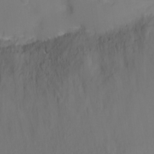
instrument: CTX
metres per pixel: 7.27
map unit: Ht
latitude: -7.3509
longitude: -23.9717
